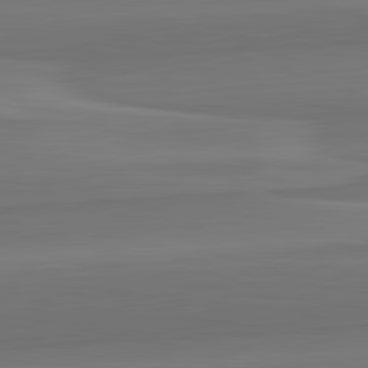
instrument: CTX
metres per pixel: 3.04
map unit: lApd
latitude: 82.6679
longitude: 168.2361
